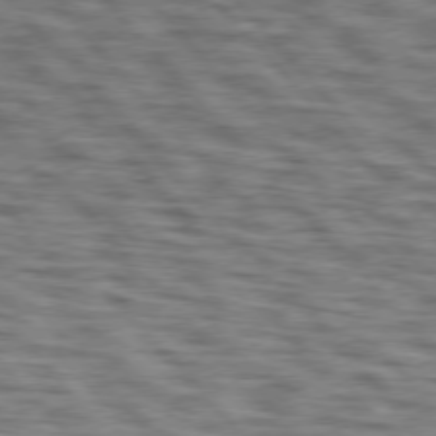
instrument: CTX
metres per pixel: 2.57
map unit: lApd
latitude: 76.4034
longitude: -70.1767
